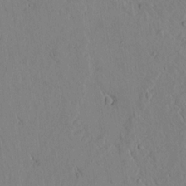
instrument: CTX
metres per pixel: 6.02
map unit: lAvf
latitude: 5.5938
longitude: 159.4454
